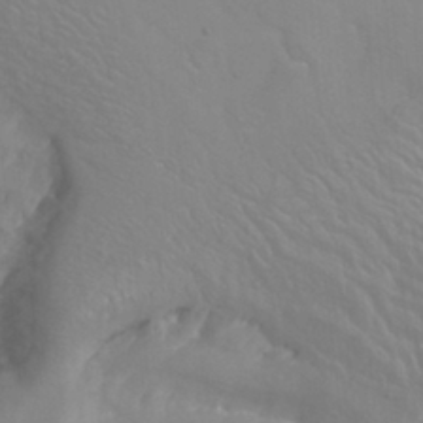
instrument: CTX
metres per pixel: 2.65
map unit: Nhu
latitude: -8.6329
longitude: -73.5938
